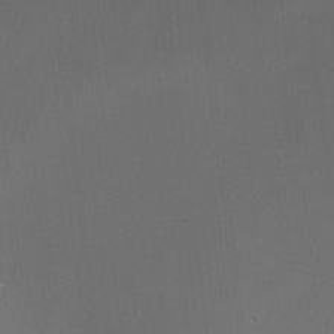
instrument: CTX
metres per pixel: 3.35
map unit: HNhu
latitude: 4.1200
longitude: 5.5021
